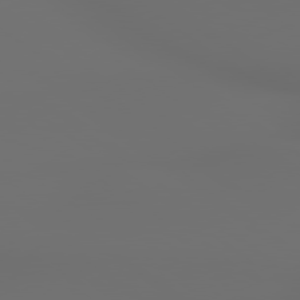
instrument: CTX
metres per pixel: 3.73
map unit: lApd
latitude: 79.5560
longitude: 176.9731
